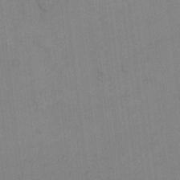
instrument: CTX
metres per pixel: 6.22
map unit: Hto
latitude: 6.6301
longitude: -62.7624
